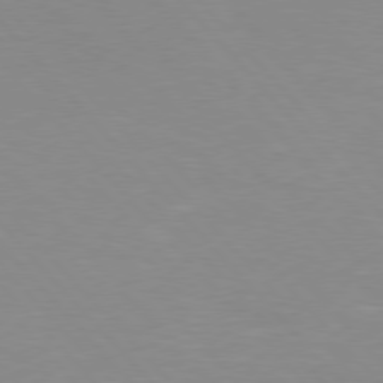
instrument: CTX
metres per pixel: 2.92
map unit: Hpe
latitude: 76.4412
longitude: -155.5749
